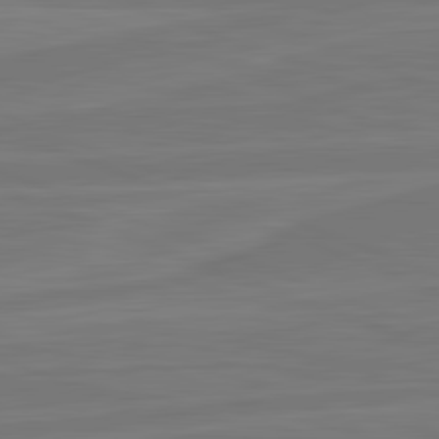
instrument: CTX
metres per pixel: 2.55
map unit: lApd
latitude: 82.1577
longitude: -174.8002
